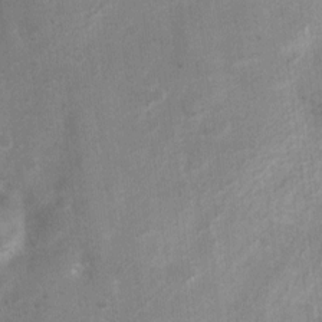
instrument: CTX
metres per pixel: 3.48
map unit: Ht
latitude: 2.9136
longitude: -27.0270
